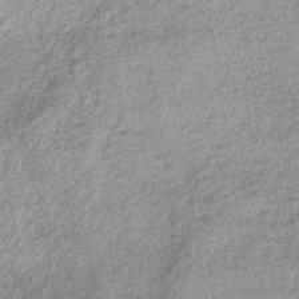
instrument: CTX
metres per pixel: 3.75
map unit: lHb
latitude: -36.2550
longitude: 65.4833
